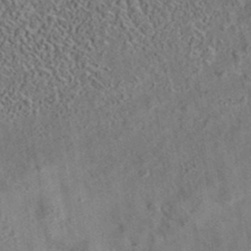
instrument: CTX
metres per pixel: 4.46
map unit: eAb
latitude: 35.3859
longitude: 108.7463
